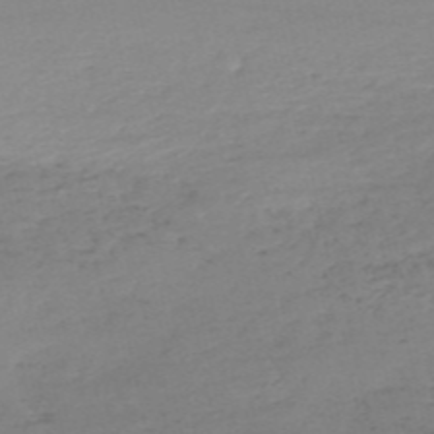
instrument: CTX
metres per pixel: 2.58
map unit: HNb
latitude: -54.5385
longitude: -44.1955
